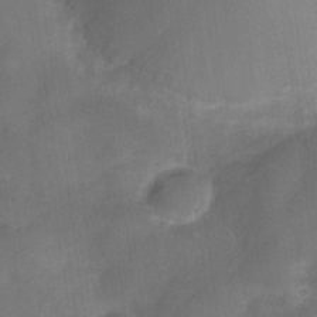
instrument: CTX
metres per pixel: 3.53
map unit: Nve
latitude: -27.0486
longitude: -148.1956
